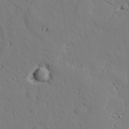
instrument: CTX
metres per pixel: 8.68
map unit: lAvf
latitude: 26.7057
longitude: -110.6302
